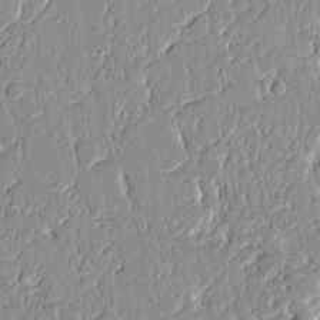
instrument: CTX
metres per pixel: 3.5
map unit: Ave
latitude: 13.2726
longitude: -132.6491
